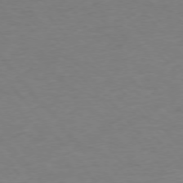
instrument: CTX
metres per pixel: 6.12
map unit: Ap
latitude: -76.4251
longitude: -88.5357
